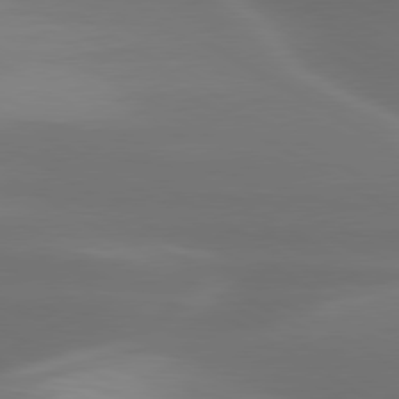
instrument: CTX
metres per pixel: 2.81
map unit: lApd
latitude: 79.9528
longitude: -119.6316
